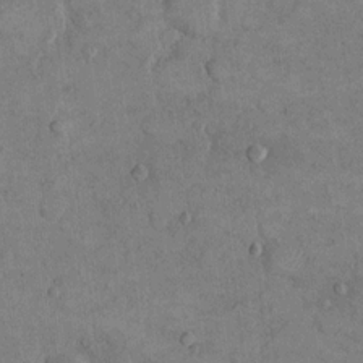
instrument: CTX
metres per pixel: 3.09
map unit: eHh
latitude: 14.4223
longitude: -67.9528
